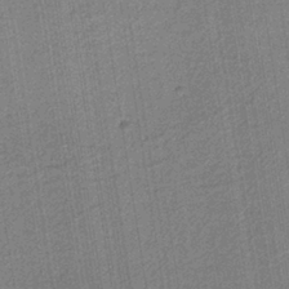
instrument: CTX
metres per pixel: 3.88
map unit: eAb
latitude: -38.3306
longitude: 51.9745
